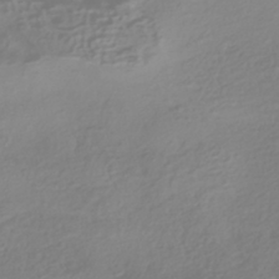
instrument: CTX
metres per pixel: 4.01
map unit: HNhu
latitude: -41.8989
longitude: 100.7274
